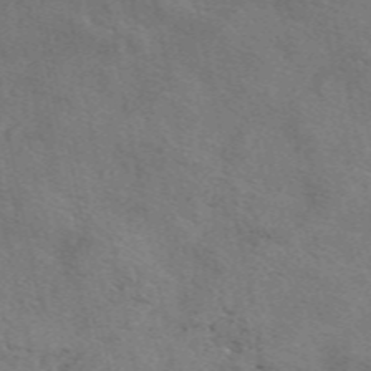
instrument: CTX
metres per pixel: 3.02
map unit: eAb
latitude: 50.6490
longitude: 109.8800
